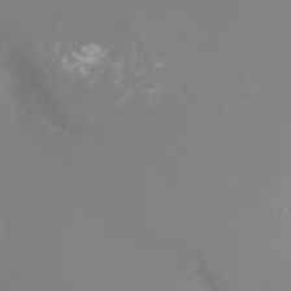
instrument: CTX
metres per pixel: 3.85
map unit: Ht
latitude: -6.3873
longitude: -25.9150
